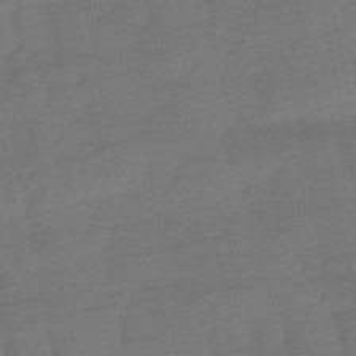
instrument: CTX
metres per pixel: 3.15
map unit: eHb
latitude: -50.1417
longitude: 78.3306
